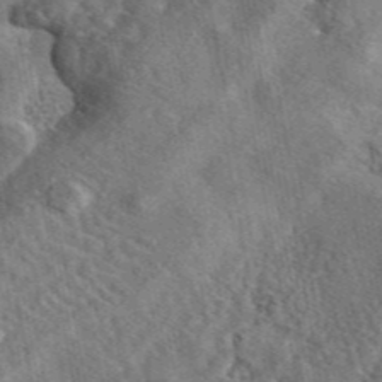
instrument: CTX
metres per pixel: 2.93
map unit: eAb
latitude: 45.4048
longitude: 111.0864
